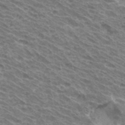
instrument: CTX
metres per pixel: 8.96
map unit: Hto
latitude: 33.0270
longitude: -40.9324
